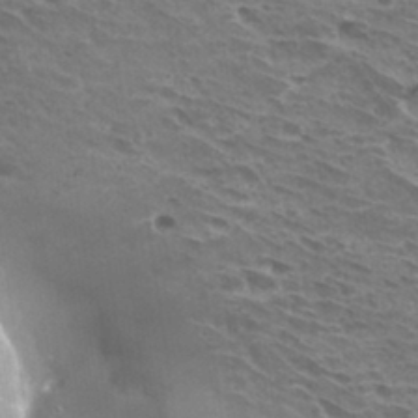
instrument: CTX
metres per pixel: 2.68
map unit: Hto
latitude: 30.9325
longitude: -41.3859
